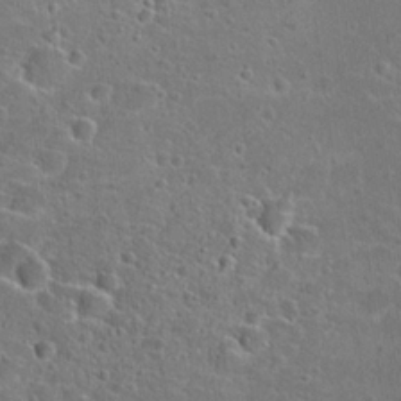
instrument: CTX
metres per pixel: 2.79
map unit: Hto
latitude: 22.4034
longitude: -45.9150
